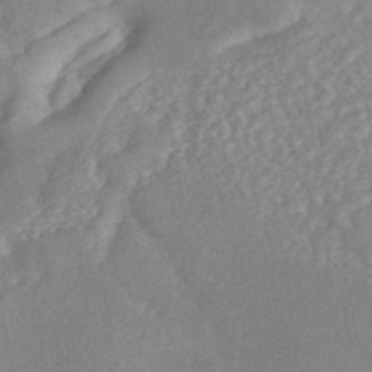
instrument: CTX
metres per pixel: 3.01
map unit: ANa
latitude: 45.7260
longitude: 24.4251
